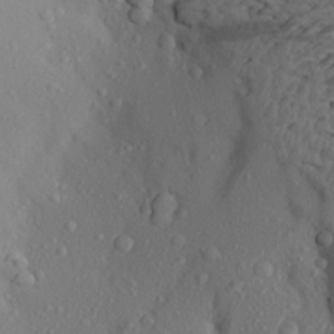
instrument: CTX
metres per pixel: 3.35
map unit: Aa
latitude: 22.8380
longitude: -145.6316
